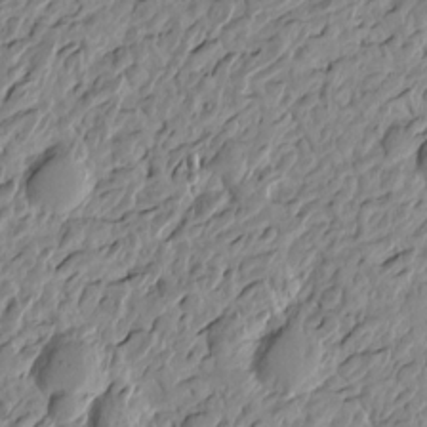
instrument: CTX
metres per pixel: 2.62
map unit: Htu
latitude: -3.2753
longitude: -175.7261
